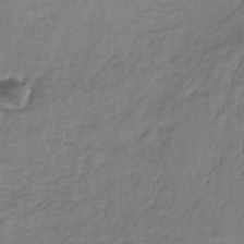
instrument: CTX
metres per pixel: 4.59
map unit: lHb
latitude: -33.4266
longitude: 67.4832
